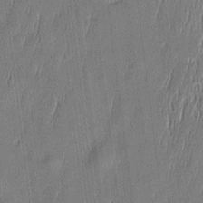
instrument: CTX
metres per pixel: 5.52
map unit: Htu
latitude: -5.5966
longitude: 175.1053
